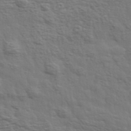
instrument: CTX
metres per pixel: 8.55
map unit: eHh
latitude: 35.9339
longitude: -80.8002
